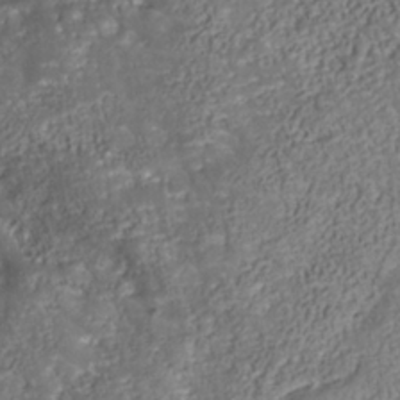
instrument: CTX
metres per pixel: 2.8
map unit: Nhu
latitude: -39.3510
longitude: -85.6883
